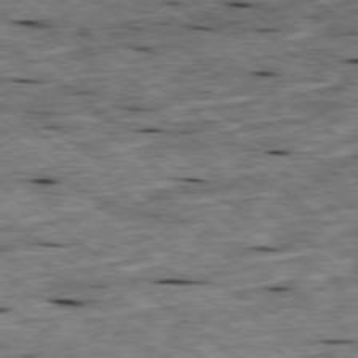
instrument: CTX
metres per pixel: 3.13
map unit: Ap
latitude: -79.2187
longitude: -88.7813
